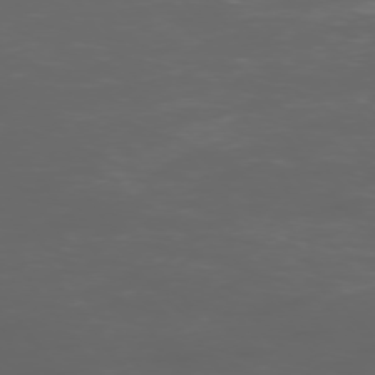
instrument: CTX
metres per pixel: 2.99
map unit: Ap
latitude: -76.2550
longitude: -69.2159
